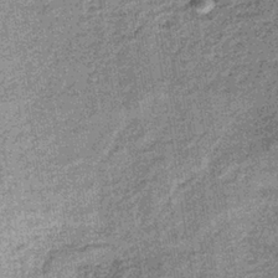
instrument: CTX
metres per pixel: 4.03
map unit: lHb
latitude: -36.8786
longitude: 65.7100
